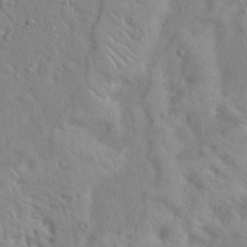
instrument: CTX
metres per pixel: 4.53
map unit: Hto
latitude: 17.0458
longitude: -53.1025
